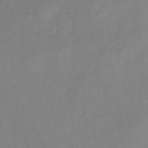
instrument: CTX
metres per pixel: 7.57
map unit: HNb
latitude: -33.6155
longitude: 56.8030
